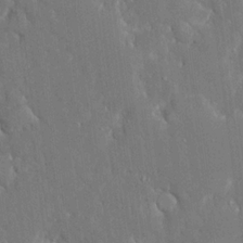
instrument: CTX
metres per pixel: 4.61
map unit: Ave
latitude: 18.0255
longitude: -140.7624
